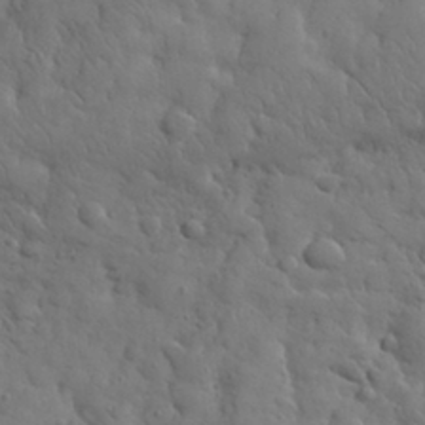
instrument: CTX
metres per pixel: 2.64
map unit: eHh
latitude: 31.4805
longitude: -68.9703
